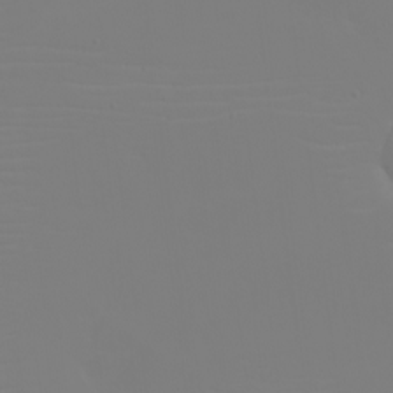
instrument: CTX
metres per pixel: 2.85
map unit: eHh
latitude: -5.6155
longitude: -84.1200
